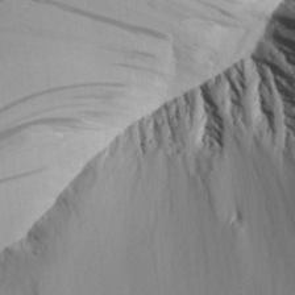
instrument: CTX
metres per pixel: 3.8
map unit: Aa
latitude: 30.7813
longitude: -136.4790
